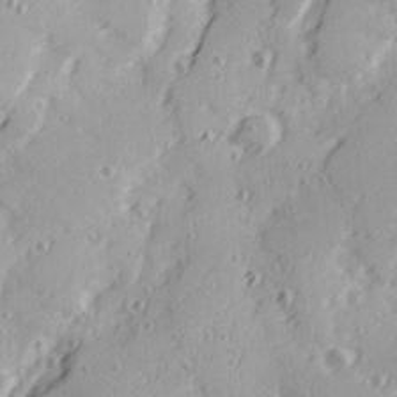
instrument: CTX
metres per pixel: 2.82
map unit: Ave
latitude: 21.8206
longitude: -131.5938
